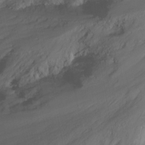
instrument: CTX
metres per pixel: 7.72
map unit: Nhu
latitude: -15.3510
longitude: -56.0444
